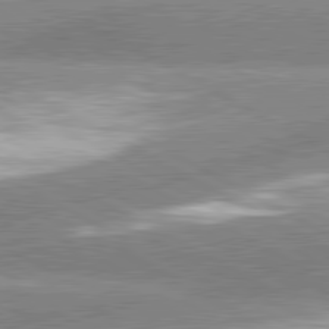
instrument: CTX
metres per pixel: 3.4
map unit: lApd
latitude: 81.1403
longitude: -162.9892
